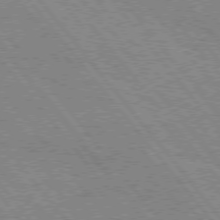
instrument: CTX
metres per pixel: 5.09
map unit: Hpe
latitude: 75.7639
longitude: -149.7072
